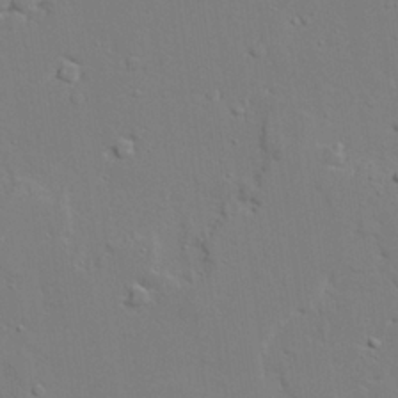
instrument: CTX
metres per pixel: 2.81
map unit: lAvf
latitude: 27.8395
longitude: -108.5734
